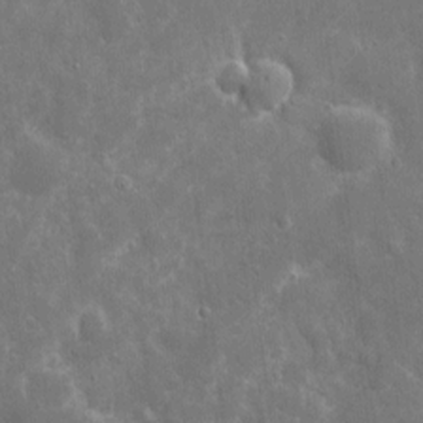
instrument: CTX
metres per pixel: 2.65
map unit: eHh
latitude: 7.5371
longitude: -70.1578
